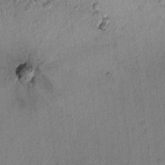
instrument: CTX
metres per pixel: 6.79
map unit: lAvf
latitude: 7.9528
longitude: 165.2943
